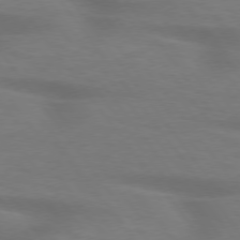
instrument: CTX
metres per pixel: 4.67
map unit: lApd
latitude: 75.3671
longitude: -59.7072
